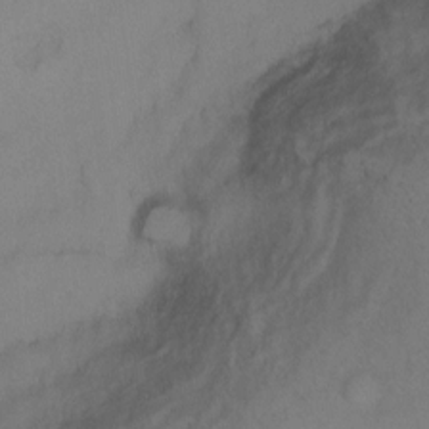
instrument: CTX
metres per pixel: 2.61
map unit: Ht
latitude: 1.3670
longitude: -35.5938
